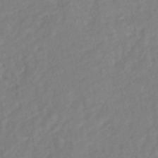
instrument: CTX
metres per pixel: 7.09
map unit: HNhu
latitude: -44.4629
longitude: 103.1431
